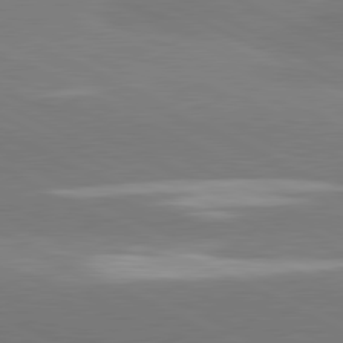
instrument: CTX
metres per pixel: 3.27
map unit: lApd
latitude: 81.1781
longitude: -153.8584
